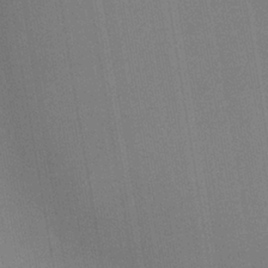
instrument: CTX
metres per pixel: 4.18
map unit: HNb
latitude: -34.0094
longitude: 54.7652
